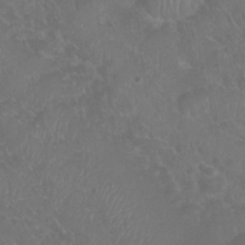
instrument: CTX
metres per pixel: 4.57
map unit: Nhu
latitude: 28.7435
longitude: -55.5371
